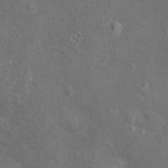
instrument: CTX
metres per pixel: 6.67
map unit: Ht
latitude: 13.8017
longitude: -39.8961
